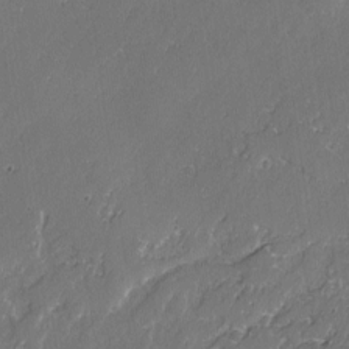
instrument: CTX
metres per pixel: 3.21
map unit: lAvf
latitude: -2.3873
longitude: -107.3293
